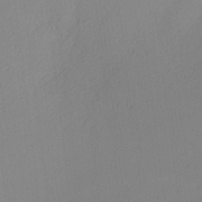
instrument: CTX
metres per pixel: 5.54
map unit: Nhu
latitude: 0.6301
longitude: -77.1214
